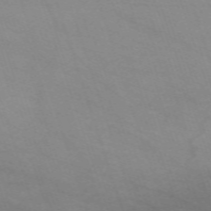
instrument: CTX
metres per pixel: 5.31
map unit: eHh
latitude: -64.1039
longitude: 52.5006
